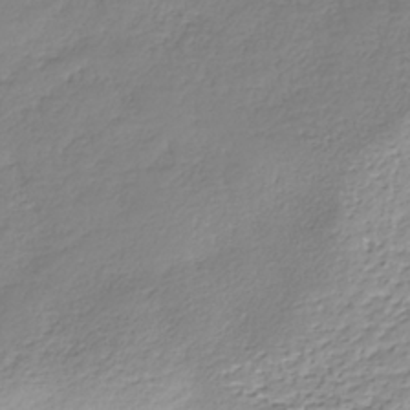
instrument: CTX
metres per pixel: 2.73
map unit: HNhu
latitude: -37.0108
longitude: 32.6141
